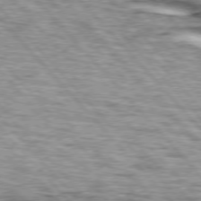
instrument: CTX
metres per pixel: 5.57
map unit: lApd
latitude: 76.0255
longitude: -83.0080
